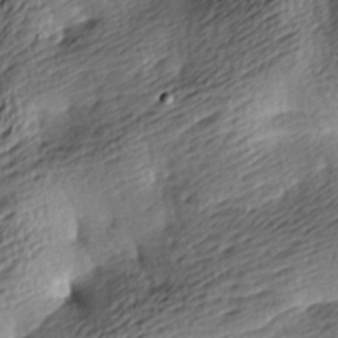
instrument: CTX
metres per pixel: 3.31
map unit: lAa
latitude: -9.2376
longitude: -126.2334
